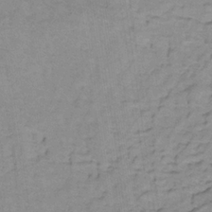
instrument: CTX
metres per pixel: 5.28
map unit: lHb
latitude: -32.7841
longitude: 65.5966
